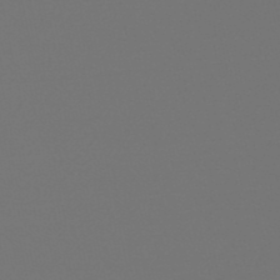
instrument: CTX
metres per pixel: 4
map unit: eHb
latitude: -50.5007
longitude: 70.0283
